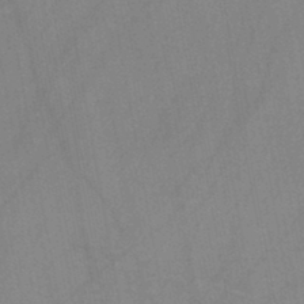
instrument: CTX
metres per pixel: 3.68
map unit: HNb
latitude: -44.6707
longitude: -40.5734
